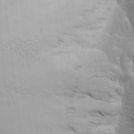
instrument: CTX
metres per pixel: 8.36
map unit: Htu
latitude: 1.5182
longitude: -178.4034
